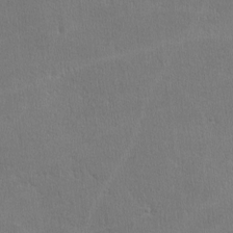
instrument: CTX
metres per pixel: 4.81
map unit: lHvf
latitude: -11.7856
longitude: -101.0648
